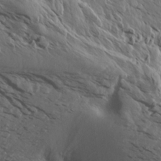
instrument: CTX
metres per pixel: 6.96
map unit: Aa
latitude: 13.3293
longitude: -143.1781
